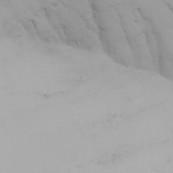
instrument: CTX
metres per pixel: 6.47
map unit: Nhu
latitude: -8.0094
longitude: -95.4238
